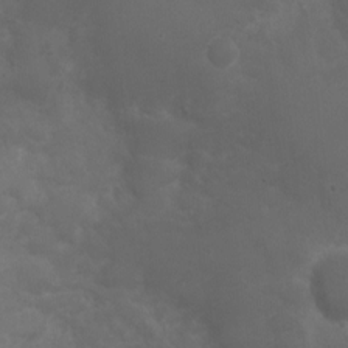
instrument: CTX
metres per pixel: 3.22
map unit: Ht
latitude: 1.4426
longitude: -22.1767
